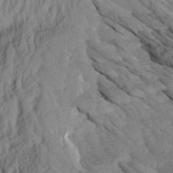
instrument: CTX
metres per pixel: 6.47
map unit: Aa
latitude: 26.8380
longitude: -133.6505
